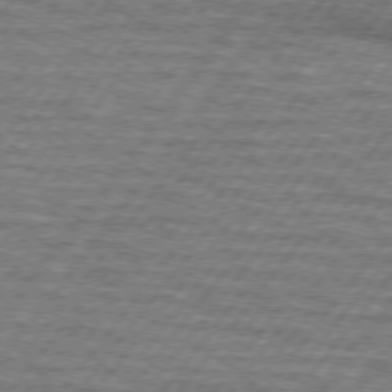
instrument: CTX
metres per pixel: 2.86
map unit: lApd
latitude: 74.8758
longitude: -56.1199
